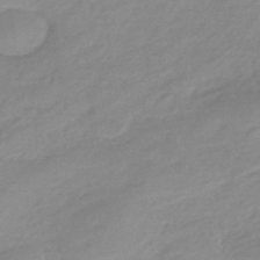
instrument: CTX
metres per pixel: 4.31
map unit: eHb
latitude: -45.1053
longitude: 89.5399
